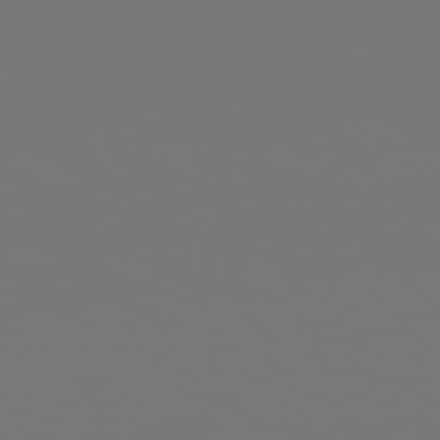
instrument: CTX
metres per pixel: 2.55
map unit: Hpe
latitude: 77.7260
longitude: -176.6679
